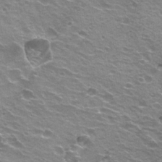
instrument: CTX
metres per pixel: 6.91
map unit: Hto
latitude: 22.2333
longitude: -32.1389
